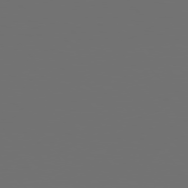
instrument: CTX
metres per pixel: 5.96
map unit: Hpe
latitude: 76.4223
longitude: -141.9717
